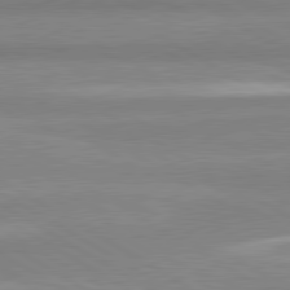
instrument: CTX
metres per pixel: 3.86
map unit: lApd
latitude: 80.7246
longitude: -178.4979
